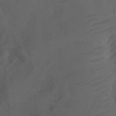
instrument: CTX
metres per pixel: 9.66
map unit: Ht
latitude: 0.4601
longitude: -37.2348
